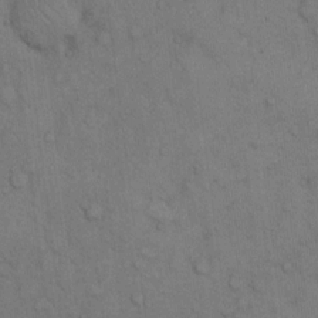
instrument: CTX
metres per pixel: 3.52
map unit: Hto
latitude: 10.8380
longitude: -61.2726
